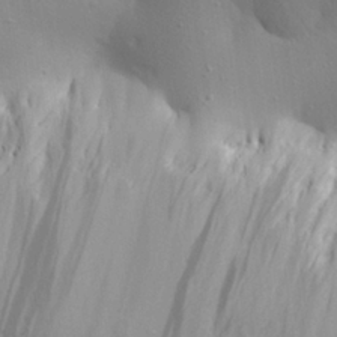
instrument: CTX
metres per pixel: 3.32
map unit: Aa
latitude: 25.6127
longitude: -144.1200
